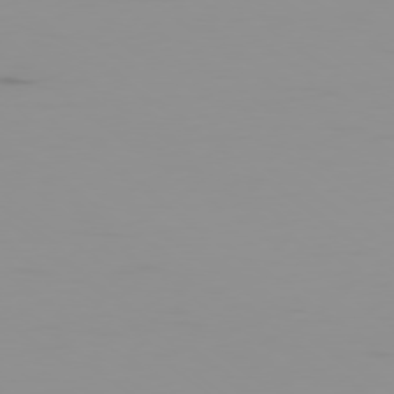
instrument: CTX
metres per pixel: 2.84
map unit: Ap
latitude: -79.3698
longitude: -70.2333
